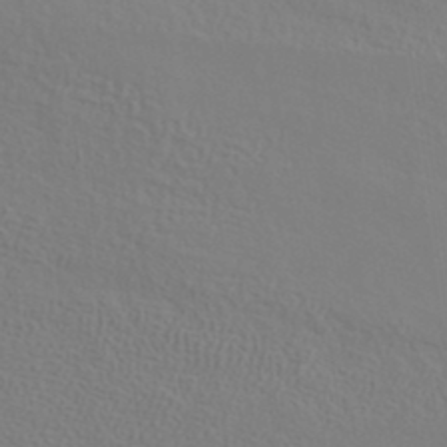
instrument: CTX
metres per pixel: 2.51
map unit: ANa
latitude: 39.3104
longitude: 20.8974
